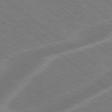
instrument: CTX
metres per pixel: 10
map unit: Hpe
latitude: 79.1781
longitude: -153.2726
